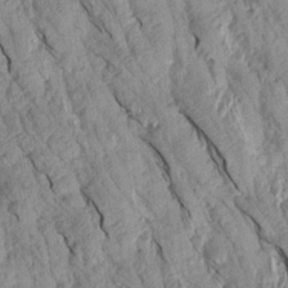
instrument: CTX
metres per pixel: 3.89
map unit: Aa
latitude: 18.1577
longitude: -146.5546
